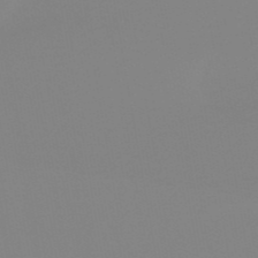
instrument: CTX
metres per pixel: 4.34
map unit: eHb
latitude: -50.0283
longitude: 73.9178
